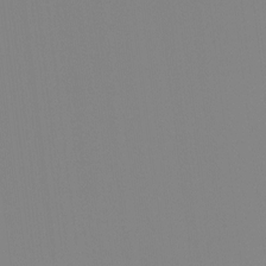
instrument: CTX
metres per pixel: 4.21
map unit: Ht
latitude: -13.5777
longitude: -50.8380
